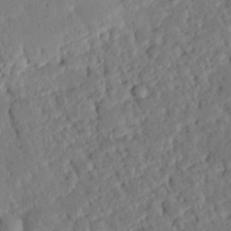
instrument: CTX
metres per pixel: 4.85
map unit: eHh
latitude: 26.0444
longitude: -81.0080
